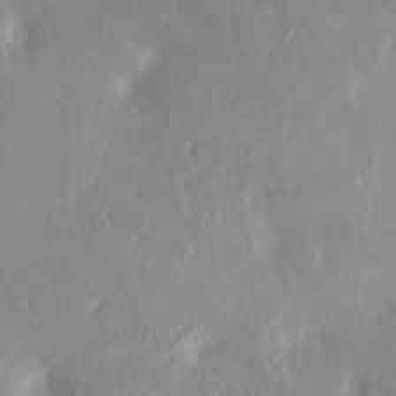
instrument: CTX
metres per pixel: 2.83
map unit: HNhu
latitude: 7.5560
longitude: -1.4615
